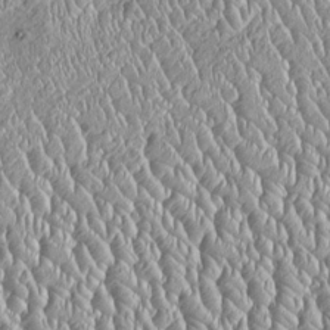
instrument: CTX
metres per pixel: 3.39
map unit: Htu
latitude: -5.4454
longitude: 157.1998
